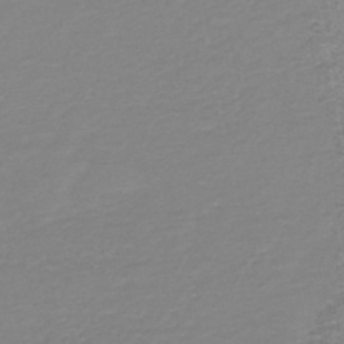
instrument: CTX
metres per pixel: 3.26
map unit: HNb
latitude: -48.6141
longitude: -43.0270
